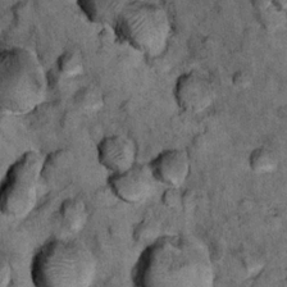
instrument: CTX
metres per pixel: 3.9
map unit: Nhu
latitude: 15.8773
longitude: -32.7435
